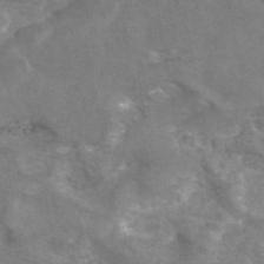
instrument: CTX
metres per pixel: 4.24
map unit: eAb
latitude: 45.4804
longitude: 120.8219
